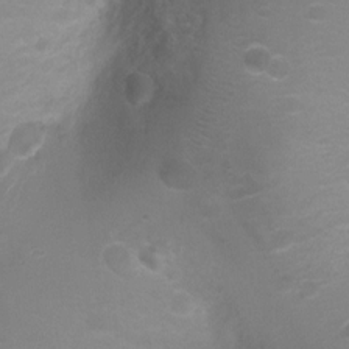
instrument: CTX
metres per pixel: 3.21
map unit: Ht
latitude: 1.7071
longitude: -24.7246
